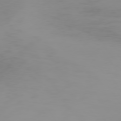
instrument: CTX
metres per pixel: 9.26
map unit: Hpe
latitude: 73.9528
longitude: -128.4034
